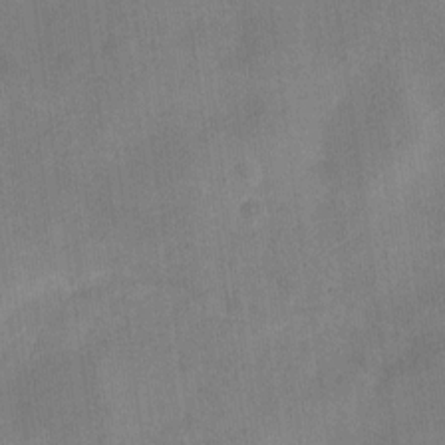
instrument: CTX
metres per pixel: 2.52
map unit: Nve
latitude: -24.6518
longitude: 106.6141
